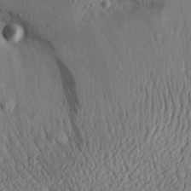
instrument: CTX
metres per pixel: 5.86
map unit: Aa
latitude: 28.9891
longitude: -133.5749
